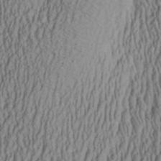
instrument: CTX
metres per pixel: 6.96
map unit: Aa
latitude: 26.9136
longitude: -135.8772
